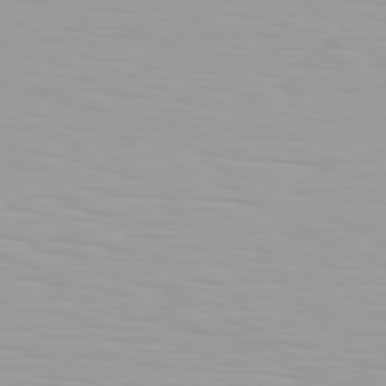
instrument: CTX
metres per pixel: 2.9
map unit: Hpe
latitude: 77.3292
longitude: -140.8002
